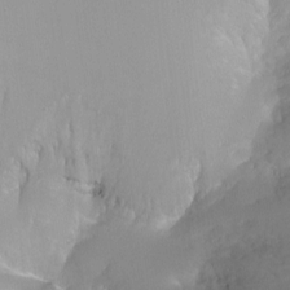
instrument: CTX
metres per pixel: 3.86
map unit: Ht
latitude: -10.6141
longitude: -44.5357
